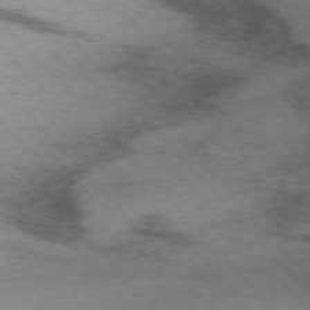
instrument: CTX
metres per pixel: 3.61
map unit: Ap
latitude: -75.8990
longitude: -87.8394
